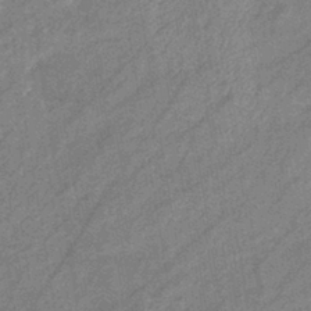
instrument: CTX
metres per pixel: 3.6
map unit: eHb
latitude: -41.0675
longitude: 81.9745
